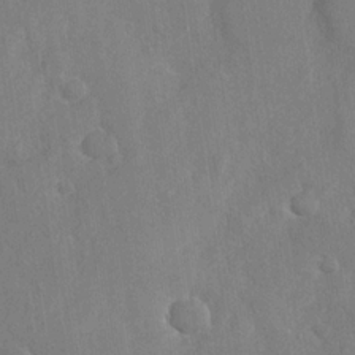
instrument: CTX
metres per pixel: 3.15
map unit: Nhu
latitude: -29.7856
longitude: -59.6883
